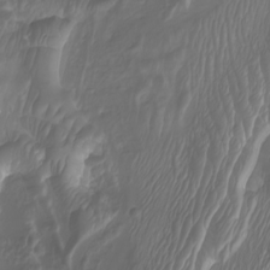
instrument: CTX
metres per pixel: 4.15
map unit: Nhu
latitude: -7.3509
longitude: -93.5182
